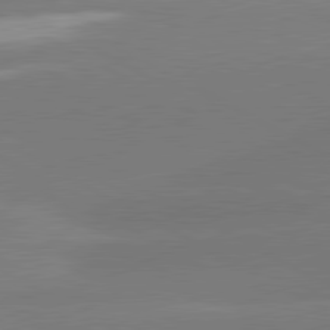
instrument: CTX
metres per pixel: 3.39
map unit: lApd
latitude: 80.9892
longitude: -153.1403
